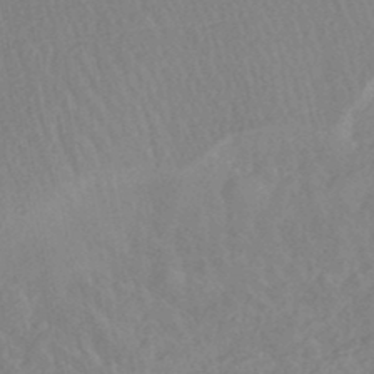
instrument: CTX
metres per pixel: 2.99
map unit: lHb
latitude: -44.5574
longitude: 79.6721
